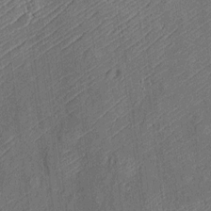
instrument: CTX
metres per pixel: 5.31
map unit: Htu
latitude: -7.1242
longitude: 155.8989
